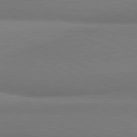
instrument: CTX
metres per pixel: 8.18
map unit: lApd
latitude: 80.7813
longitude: 167.1620
